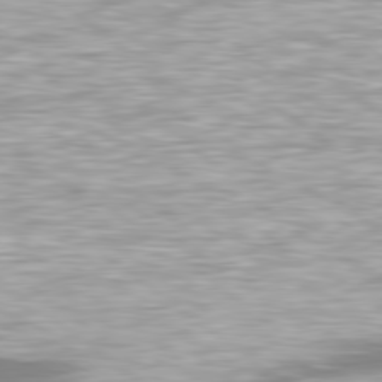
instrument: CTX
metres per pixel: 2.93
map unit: lApd
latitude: 79.0081
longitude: -47.3482
